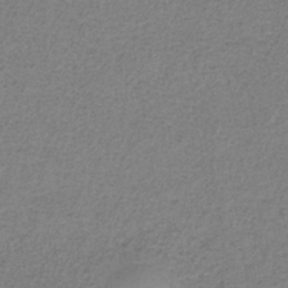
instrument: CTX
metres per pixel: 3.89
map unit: HNb
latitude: -35.2943
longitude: 52.3873
